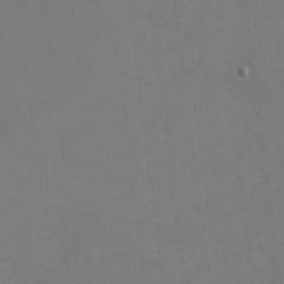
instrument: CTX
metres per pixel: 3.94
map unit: eHh
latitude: -5.8989
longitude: -87.6127
